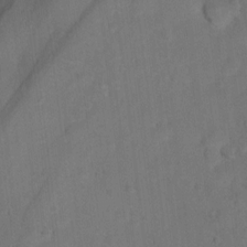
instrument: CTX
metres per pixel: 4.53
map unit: Nhu
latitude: 4.5924
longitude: -24.7813
